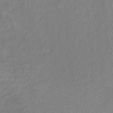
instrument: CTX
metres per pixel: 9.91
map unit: Hto
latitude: 7.0458
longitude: -37.7450
